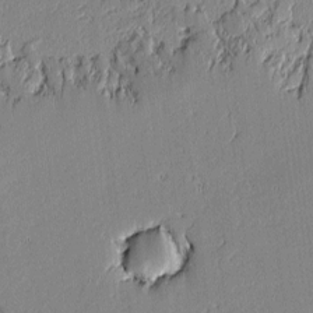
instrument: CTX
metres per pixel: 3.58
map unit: lAvf
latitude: -1.1432
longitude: -106.9703
